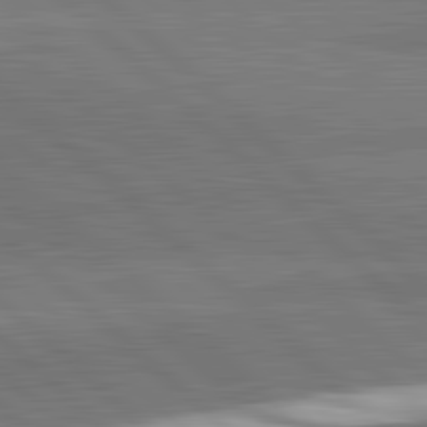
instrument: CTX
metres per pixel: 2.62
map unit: lApd
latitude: 82.3089
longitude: 162.6896
